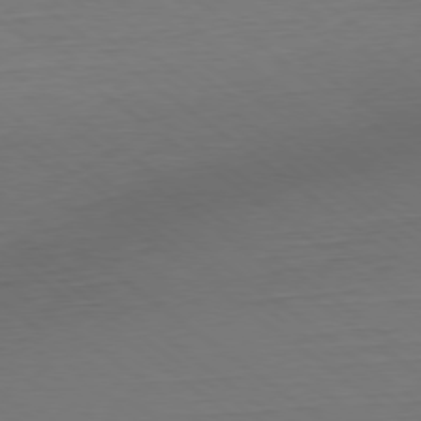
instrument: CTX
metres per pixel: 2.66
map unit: Ap
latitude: -79.2187
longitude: -56.1010
